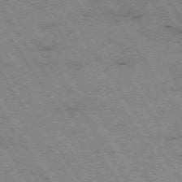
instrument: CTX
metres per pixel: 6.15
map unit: Hpe
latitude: -73.9367
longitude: 3.1998
